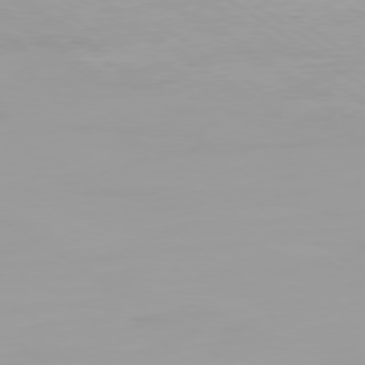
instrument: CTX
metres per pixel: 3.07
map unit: Ap
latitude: -79.4832
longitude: -94.5357
